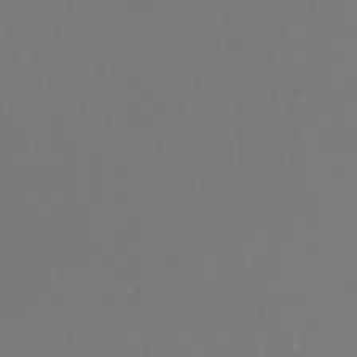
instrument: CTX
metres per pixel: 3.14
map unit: HNhu
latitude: 7.5560
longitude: 9.5966
